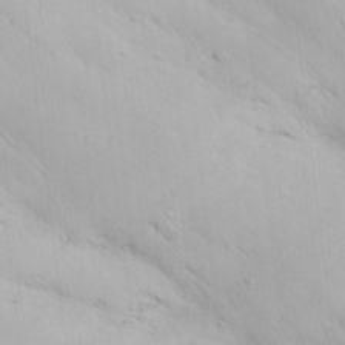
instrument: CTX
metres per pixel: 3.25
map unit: Hve
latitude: 12.6869
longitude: -91.3860
